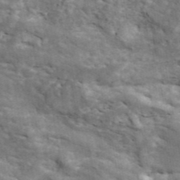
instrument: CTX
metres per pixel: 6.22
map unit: ANa
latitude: 41.7260
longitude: 16.3496
